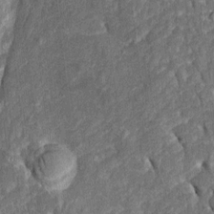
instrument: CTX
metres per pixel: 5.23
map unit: Htu
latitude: -1.1998
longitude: 150.2361
